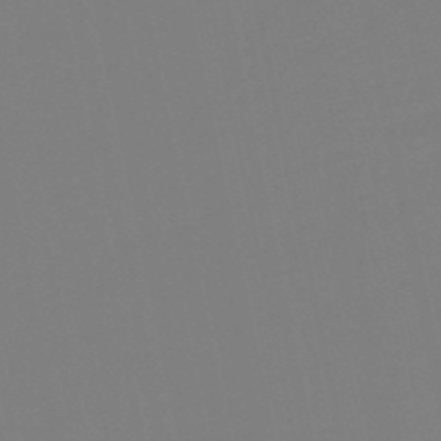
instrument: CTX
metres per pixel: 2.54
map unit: lHb
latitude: -49.8801
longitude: 80.9920
